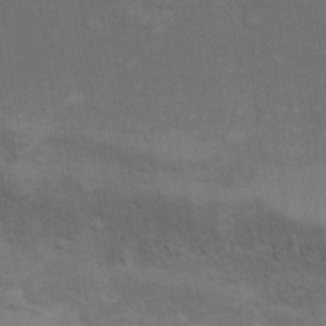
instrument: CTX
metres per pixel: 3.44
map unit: Nhu
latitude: 10.1200
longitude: -25.7071
